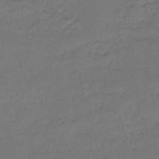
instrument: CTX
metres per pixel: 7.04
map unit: lHb
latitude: -42.3306
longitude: 58.3873
